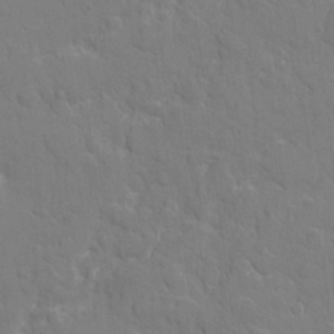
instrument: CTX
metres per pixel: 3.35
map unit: eHh
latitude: 5.5749
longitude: -67.3481
